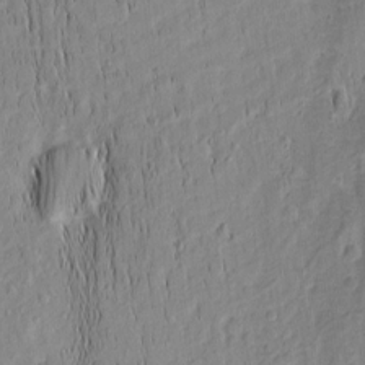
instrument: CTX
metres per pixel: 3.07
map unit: Nhu
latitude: -4.8030
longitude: -152.1956
